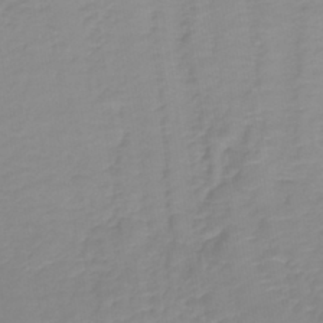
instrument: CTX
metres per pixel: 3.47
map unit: lHb
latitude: -40.7274
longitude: 65.6533
